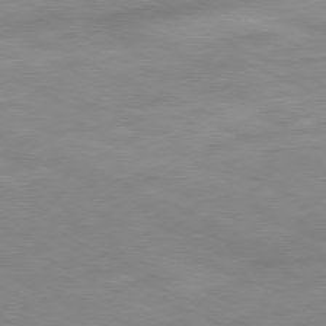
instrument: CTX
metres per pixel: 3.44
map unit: Ap
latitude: -81.2376
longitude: -82.1577
